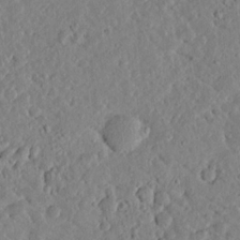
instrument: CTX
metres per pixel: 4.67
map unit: lHvf
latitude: 14.8191
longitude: 179.1431
